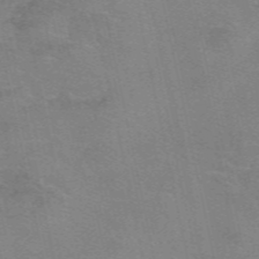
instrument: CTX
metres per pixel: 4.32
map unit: eAb
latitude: 50.2522
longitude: 105.8800
